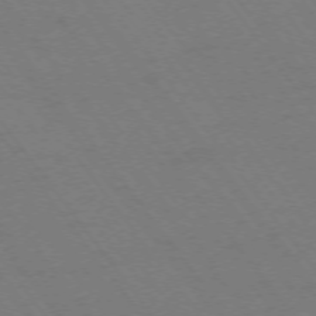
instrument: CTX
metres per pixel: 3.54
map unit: Ap
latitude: -74.6897
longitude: -69.9150
